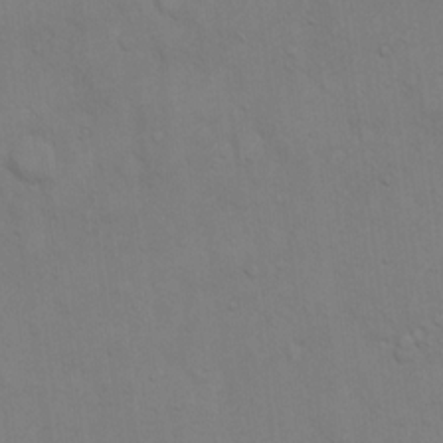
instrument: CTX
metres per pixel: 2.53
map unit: eHh
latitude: 17.5560
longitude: -62.9892
